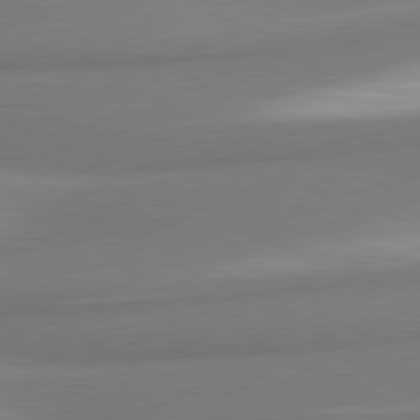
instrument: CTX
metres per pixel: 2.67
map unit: lApd
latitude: 80.1956
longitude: 177.5210
